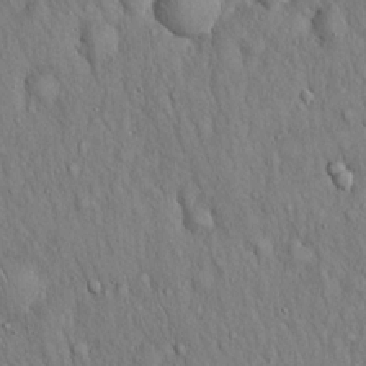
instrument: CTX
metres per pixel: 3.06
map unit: Hto
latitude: 16.6679
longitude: -58.6302
